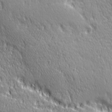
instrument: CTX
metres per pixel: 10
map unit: Ave
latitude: 21.3104
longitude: -135.7260
